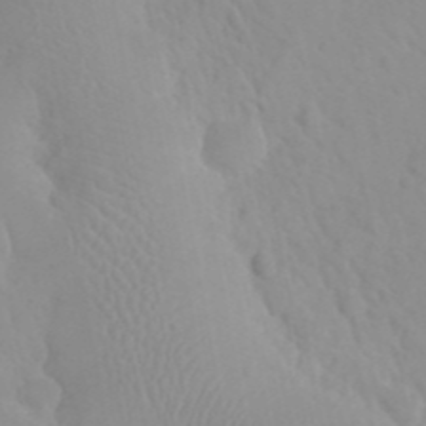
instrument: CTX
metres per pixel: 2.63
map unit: eHh
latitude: 24.8002
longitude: -66.5923
